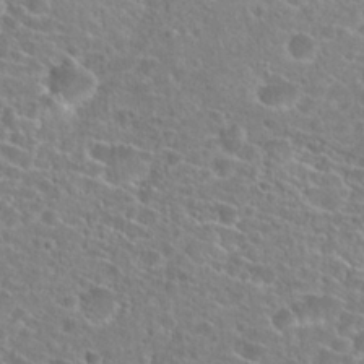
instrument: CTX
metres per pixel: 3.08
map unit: Hto
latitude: 24.1577
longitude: -45.8394
